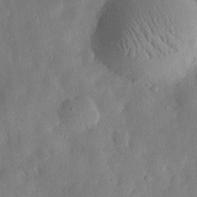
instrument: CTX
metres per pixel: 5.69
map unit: eHh
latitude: 30.1578
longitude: -76.0444
